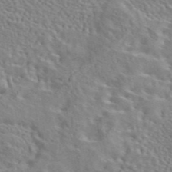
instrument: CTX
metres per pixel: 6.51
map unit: eAb
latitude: 43.2726
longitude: 113.1998
